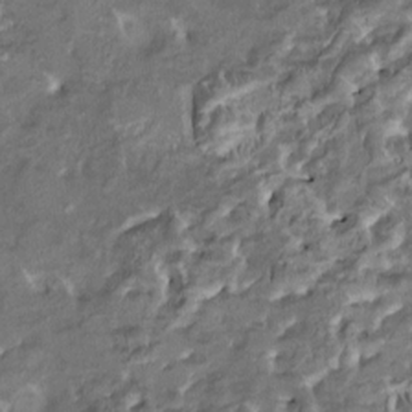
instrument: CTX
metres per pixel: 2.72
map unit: HNhu
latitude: 5.2159
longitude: 9.7100
